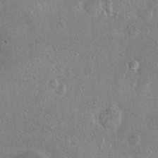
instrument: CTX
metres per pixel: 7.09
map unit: Nhu
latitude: 1.1970
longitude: -16.5734
